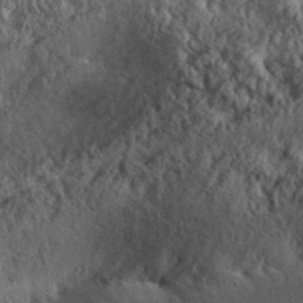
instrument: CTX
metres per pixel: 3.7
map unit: Aa
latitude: 30.9325
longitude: -134.6112
